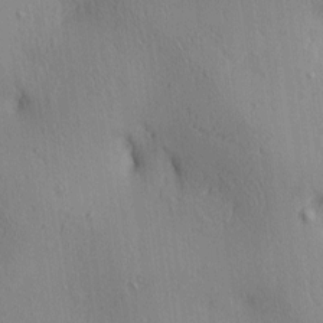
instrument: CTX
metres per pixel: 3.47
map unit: lAa
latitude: 4.4412
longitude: -117.0270
